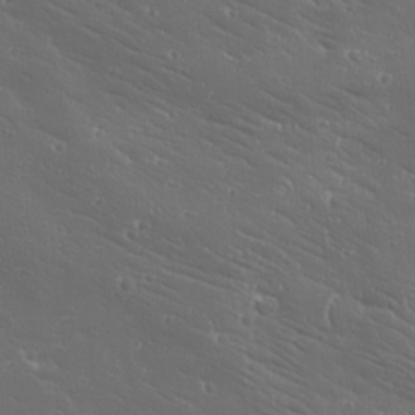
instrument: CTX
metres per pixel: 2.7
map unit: Ave
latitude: 19.0836
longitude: -137.9339
